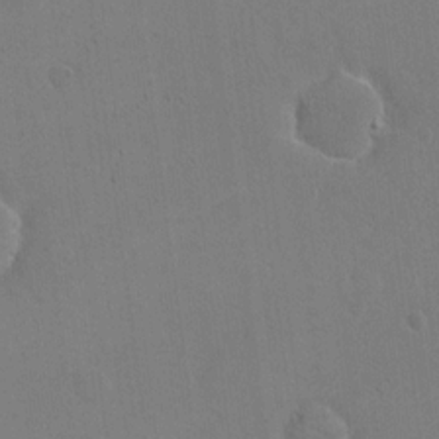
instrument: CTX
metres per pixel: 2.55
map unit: eHh
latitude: 17.1970
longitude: -66.9324
